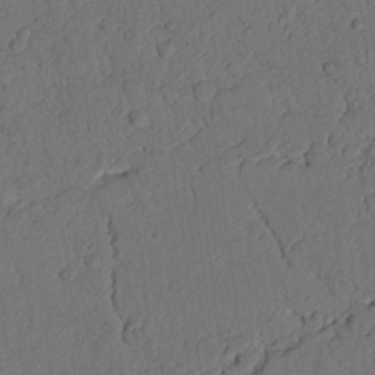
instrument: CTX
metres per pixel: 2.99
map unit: Nhu
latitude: 21.2537
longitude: -75.3104
